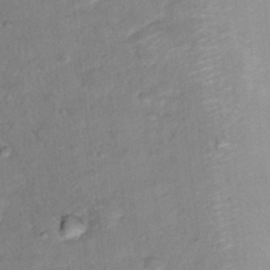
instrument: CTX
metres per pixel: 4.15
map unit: Hto
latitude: 16.2900
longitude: -35.4615
